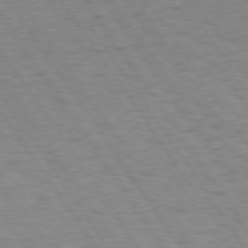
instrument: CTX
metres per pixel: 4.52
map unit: Hpe
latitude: 74.3656
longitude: -136.5924
